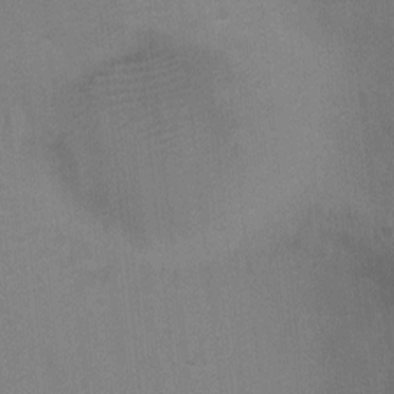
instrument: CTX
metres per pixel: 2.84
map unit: Ht
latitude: -4.1039
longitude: -17.1592
